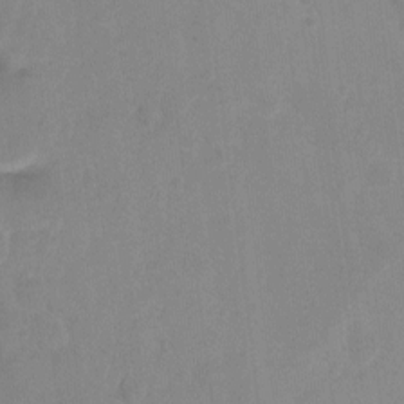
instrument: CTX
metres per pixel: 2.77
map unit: Hto
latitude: -6.9730
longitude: -38.3845
